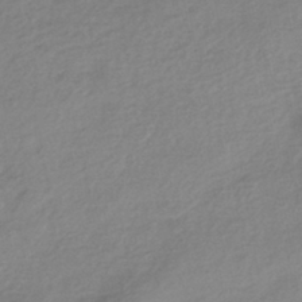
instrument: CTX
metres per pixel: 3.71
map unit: HNhu
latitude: -42.9163
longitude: 96.1606
